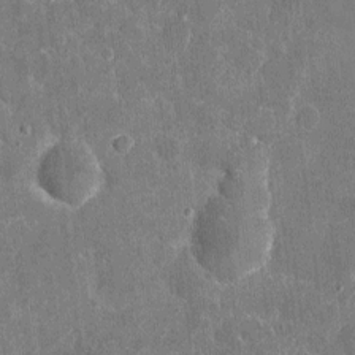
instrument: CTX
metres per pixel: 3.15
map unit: eHh
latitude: 5.6316
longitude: -67.5182
